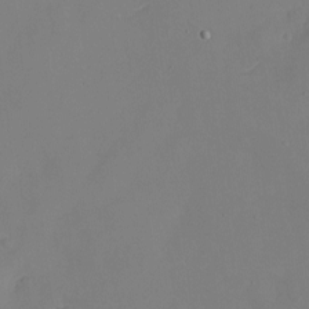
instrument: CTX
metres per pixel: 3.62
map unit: Nhu
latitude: -8.3873
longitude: -85.9528
